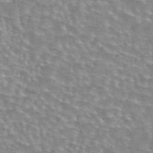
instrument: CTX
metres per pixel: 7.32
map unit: eAb
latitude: 44.7624
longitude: 106.6897
